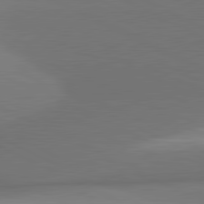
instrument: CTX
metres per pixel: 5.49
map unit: lApd
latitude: 81.6505
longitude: 154.8030
